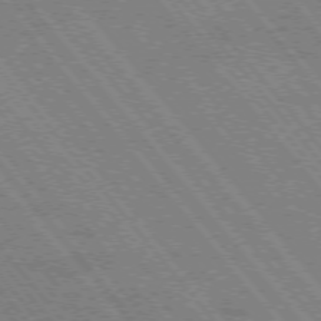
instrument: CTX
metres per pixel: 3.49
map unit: Hpe
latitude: -75.8990
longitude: -13.5371
